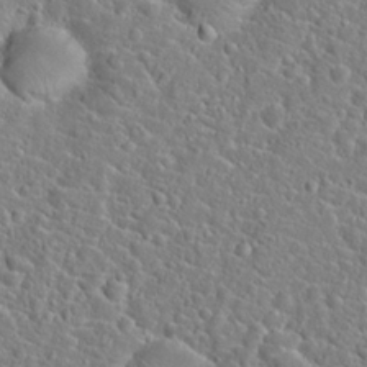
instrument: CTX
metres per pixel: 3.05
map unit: Hto
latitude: 21.2726
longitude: -44.8191
